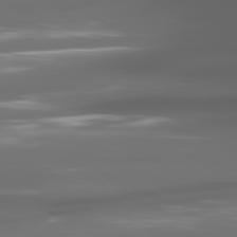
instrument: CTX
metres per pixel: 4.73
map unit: lApd
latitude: 80.8380
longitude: -141.6127
